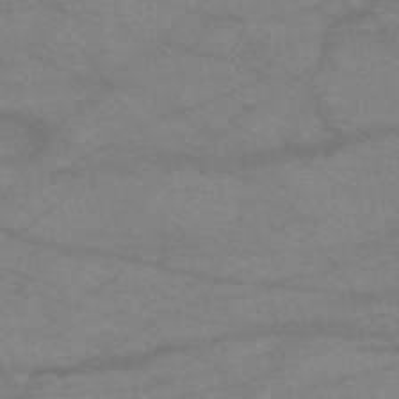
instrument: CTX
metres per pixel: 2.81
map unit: HNb
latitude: -52.0661
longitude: -42.9892
